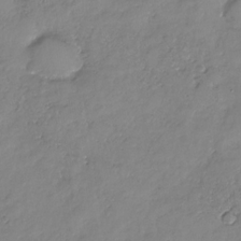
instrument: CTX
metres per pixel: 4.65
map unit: Nhe
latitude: -32.2173
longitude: -93.8205
